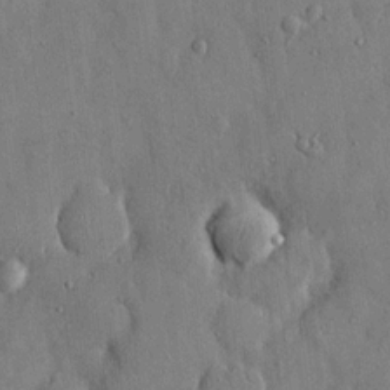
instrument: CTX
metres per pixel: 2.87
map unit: eHh
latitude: 14.8002
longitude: -68.6113
